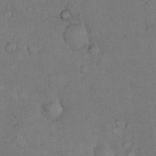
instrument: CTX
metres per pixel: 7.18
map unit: eHh
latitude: 19.2726
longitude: -61.6883
